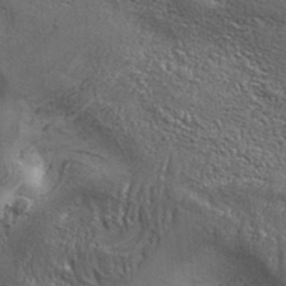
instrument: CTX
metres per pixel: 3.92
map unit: Aa
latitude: 33.5560
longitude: -135.5749
